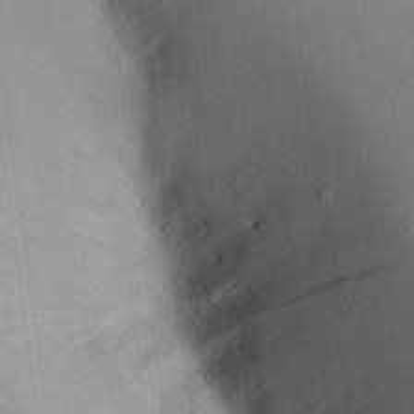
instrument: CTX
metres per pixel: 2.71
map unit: Aa
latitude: 15.9906
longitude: -148.1767
